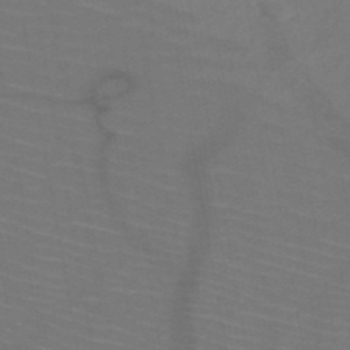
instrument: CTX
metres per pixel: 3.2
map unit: HNb
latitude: -50.4629
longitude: -44.5734
